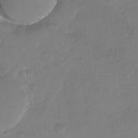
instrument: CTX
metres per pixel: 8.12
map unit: Nhu
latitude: -29.3699
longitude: -62.5546
